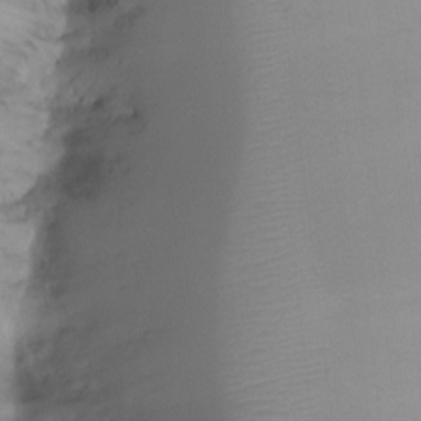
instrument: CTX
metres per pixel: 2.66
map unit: Ht
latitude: -7.2943
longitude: -29.4048
